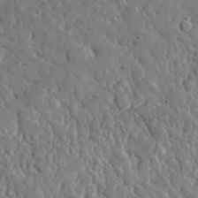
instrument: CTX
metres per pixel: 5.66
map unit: lHvf
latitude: 34.5734
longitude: -87.4804
